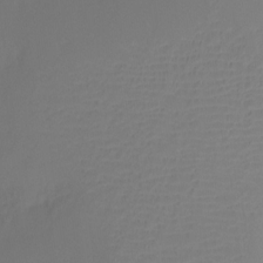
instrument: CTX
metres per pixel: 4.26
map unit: Ht
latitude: -16.0661
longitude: -49.1781
